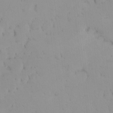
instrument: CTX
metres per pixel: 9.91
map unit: eHh
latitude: -1.4455
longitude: 19.9556
